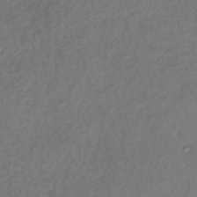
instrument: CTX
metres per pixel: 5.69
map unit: lHb
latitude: -38.6330
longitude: 70.1984
